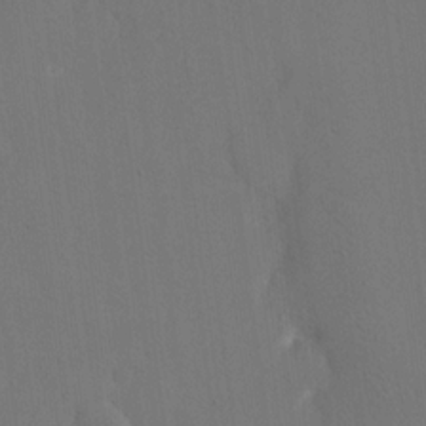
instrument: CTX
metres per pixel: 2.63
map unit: eHh
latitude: 18.8758
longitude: -68.7057
